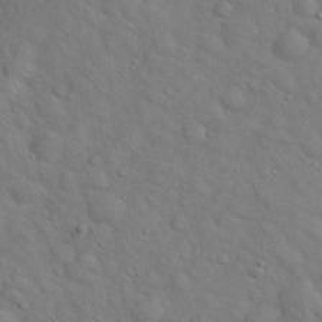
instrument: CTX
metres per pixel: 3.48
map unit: Hto
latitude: 17.3671
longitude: -53.3104
